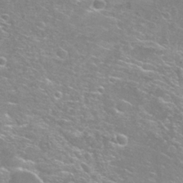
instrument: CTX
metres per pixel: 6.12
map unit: Hto
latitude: 27.3482
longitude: -50.3278
